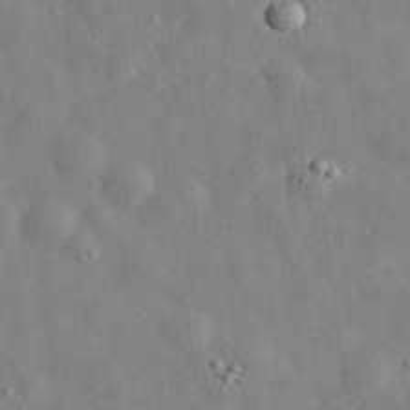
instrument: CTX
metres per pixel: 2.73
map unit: eHh
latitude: 33.0836
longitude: -77.9528
